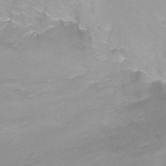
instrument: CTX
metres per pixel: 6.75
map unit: Ht
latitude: 2.1955
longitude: -34.6490
